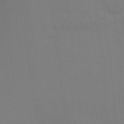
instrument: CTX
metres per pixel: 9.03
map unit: Ht
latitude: -12.1606
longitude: -48.3656
